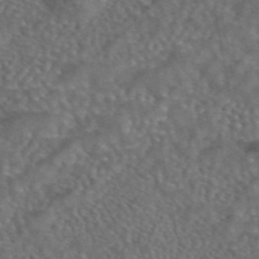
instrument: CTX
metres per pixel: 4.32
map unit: eAb
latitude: 43.7639
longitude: 108.5385
